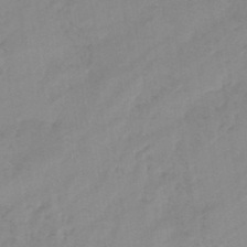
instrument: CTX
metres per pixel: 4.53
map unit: eHb
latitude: -45.9367
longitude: 85.1809
